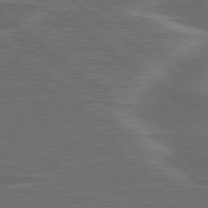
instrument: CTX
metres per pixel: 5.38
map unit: lApd
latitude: 79.3860
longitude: -91.5182
